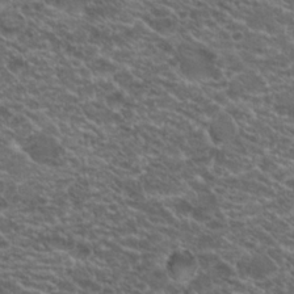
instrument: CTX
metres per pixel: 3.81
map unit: Hto
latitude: 19.4804
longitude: -36.1767
